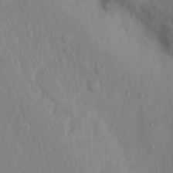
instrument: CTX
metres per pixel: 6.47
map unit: Hto
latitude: 14.4034
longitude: -29.4048
